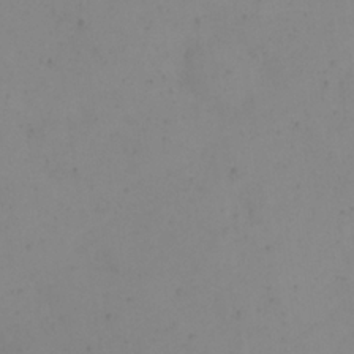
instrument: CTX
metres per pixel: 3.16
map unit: eHh
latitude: 24.1388
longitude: -64.9325
